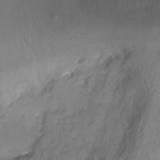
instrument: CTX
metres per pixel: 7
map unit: Ht
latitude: -5.6155
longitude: -36.6869
